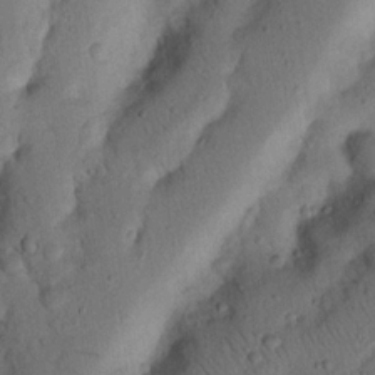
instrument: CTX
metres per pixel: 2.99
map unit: Nhu
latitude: 20.3279
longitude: -75.4615
